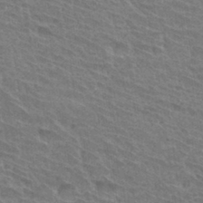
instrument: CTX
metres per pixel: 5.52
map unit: Hto
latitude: 31.8773
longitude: -41.4993
